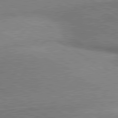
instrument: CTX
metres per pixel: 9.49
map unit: lApd
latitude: 80.5357
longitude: 164.4818
